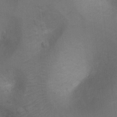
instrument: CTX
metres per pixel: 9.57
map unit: Ht
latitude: 4.8758
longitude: -30.0633
